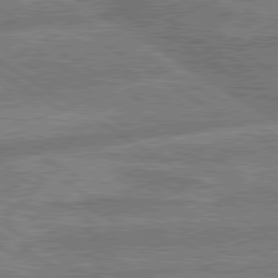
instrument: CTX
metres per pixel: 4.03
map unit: lApd
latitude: 79.9717
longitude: -170.0822
